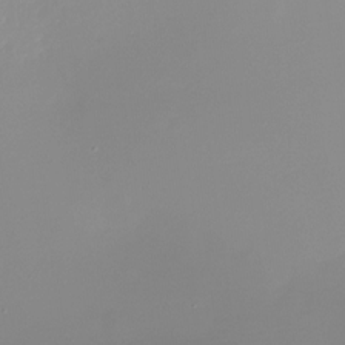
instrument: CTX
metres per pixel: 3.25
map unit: Nhu
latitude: -25.1242
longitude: -72.7247
